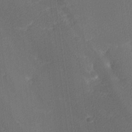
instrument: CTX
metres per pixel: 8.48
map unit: lHvf
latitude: 26.3089
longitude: 141.5966
